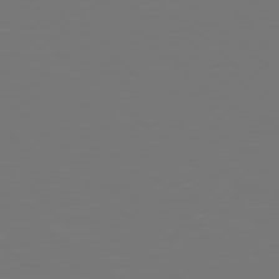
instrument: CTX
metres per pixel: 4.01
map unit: Hpe
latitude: 78.2523
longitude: -171.9339
